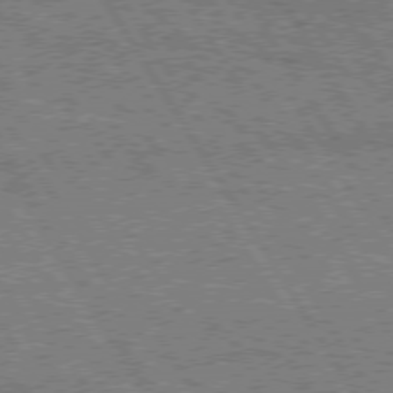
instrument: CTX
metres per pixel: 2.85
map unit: Hpe
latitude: 74.9892
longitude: -154.7246
